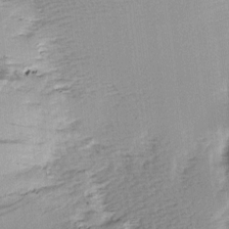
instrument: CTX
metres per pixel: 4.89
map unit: Hve
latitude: 3.5560
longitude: -121.2348
